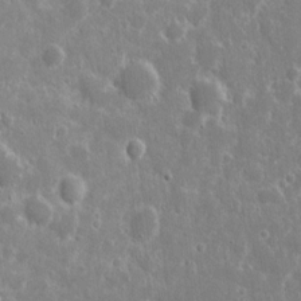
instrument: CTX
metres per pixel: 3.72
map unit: eHh
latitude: 8.2901
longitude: -70.0633
